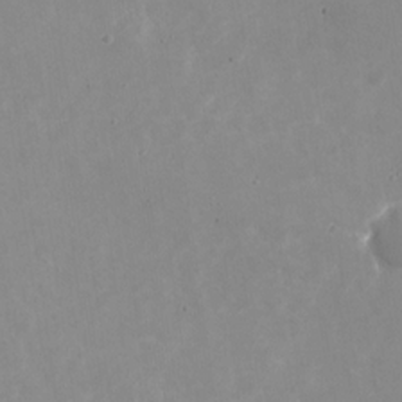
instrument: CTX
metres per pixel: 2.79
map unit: Nhu
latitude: -27.7099
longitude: -75.6883
